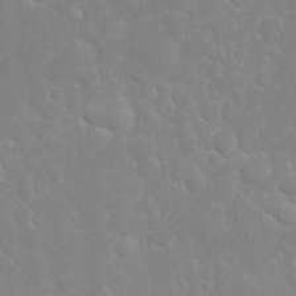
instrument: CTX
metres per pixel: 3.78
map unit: eHh
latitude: 32.3467
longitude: -60.2144
